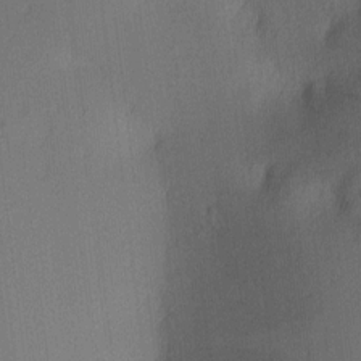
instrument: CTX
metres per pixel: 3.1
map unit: Ave
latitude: 13.0459
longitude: -107.0836
